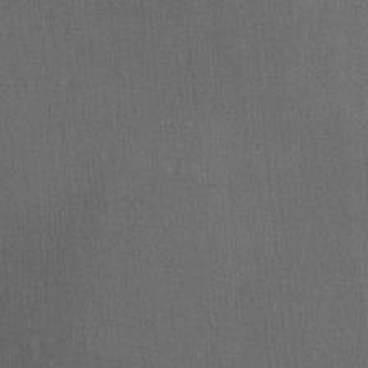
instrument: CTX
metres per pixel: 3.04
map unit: lAa
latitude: -8.8597
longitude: -124.7057
